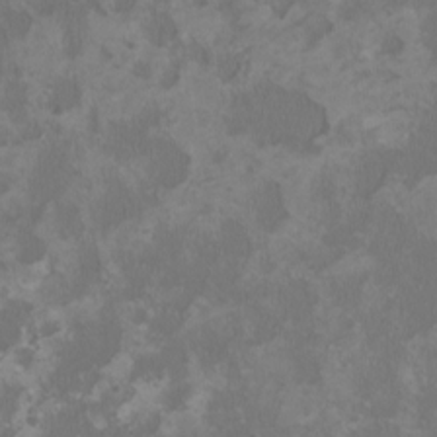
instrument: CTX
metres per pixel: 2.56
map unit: HNhu
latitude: 0.9513
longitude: -1.6694
